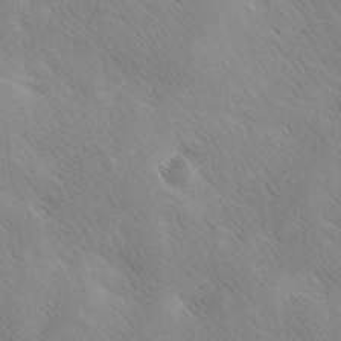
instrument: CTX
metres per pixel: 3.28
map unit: Ave
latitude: 0.7057
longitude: -114.6301
